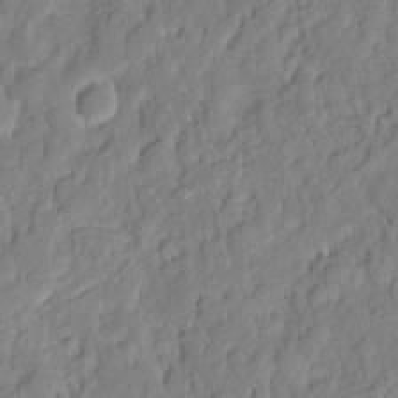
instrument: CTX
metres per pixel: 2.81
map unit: eHh
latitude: 6.7435
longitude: -76.1389
